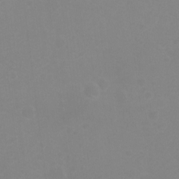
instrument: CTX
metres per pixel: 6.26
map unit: Hto
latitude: -7.3320
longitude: -38.7246
